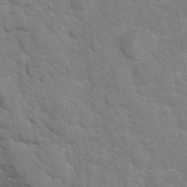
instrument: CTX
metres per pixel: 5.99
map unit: Hto
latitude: 19.4993
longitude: -44.2711
